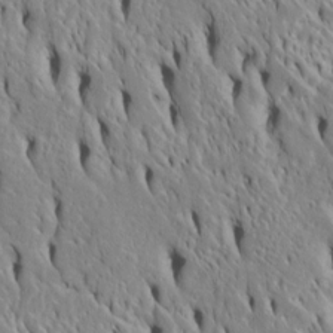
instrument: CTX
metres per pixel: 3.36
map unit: Htu
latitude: -4.6707
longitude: 152.2172
